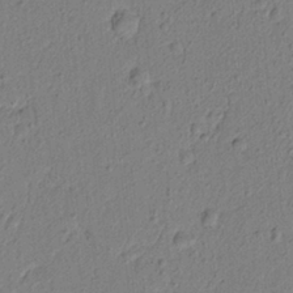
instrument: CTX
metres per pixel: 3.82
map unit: lAvf
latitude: 5.7827
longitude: 165.6722
